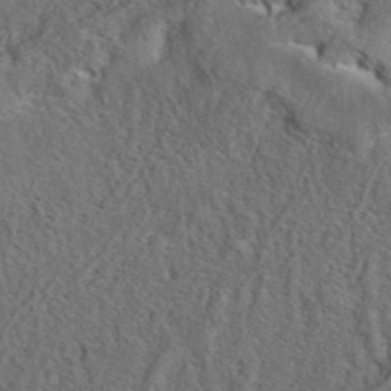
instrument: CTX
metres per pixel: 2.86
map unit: eAb
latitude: 39.6694
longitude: 112.7463
